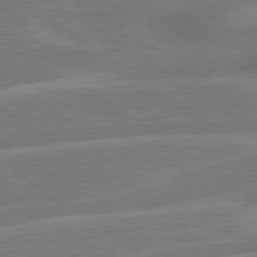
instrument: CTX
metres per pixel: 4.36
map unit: lApd
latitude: 79.7450
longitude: -124.6490
